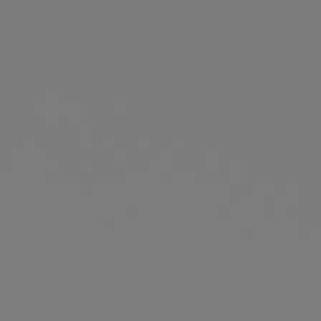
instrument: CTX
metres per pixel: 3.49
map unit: Hpe
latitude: 77.9717
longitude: -162.4601
